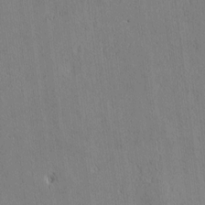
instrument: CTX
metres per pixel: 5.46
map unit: Htu
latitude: 3.4237
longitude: 150.8408
